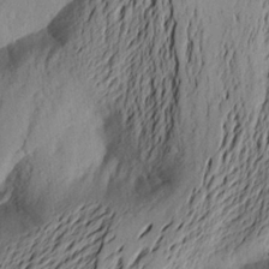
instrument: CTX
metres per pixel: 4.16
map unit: Aa
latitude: 23.2915
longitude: -149.9150
